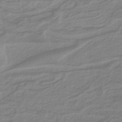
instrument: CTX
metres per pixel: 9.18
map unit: HNb
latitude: -37.0486
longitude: 57.2565
